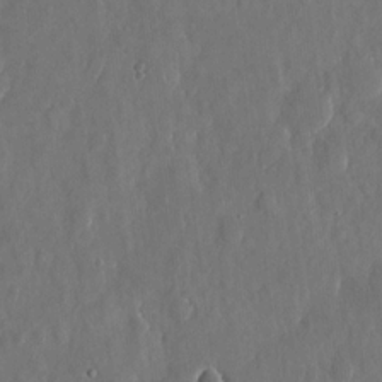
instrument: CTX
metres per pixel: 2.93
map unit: eHh
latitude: 13.4993
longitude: -72.2523
